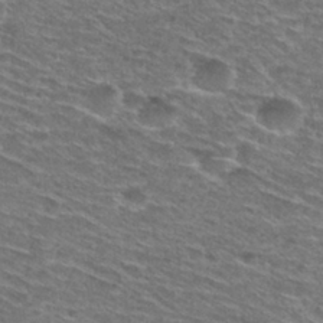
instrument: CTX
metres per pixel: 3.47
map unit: Hto
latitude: 29.0269
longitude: -47.2726
